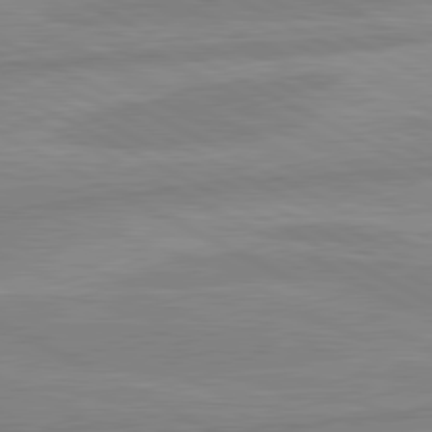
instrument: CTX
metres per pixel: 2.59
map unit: lApd
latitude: 80.6868
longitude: -169.2537
